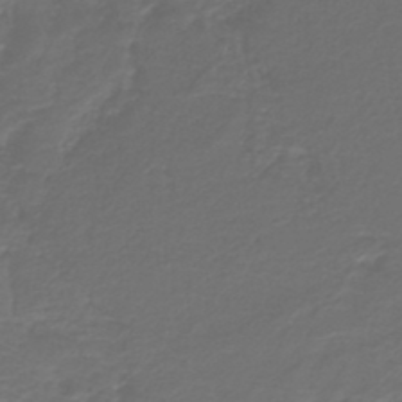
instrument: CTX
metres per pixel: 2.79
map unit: HNb
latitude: -43.0864
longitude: 51.7478
